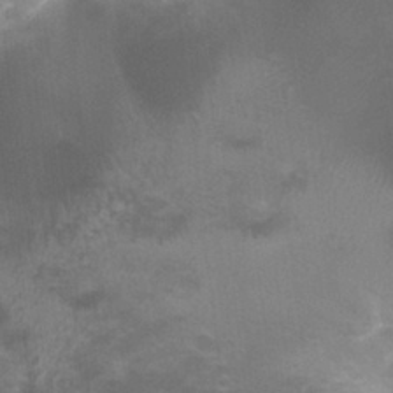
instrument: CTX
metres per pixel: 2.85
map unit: Ht
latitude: -0.0661
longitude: -17.0647
